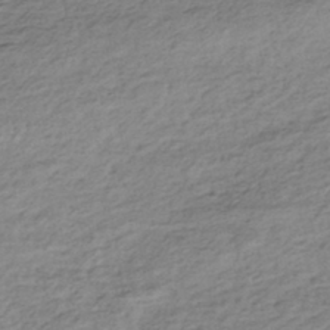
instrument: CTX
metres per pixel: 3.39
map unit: HNhu
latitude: -43.3887
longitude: 105.4076
